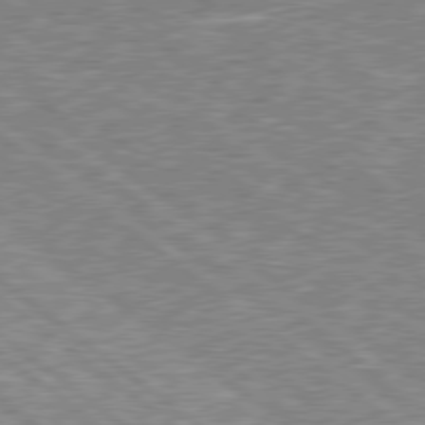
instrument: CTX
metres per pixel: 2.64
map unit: Hpe
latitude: 78.5546
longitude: -171.0080
